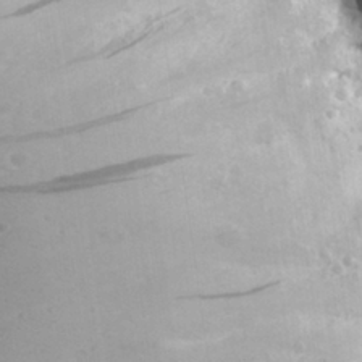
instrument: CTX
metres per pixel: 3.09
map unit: Aa
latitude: 27.3860
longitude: -142.3467
